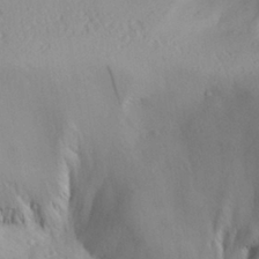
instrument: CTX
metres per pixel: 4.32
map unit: Aa
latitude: 29.3293
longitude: -134.2144
